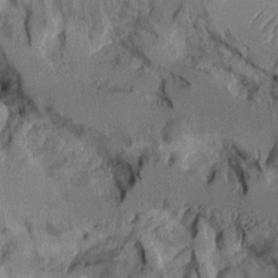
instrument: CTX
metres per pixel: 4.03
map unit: Aa
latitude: 9.1214
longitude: -127.5938
